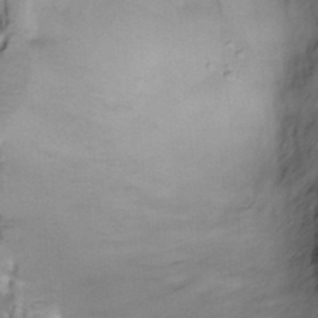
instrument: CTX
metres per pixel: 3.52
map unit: Htu
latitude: -4.6140
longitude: 150.4440
